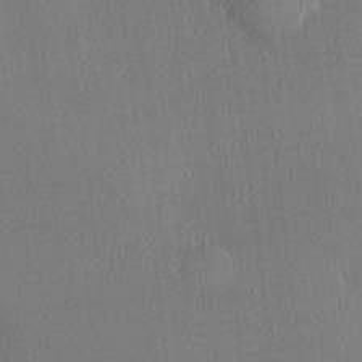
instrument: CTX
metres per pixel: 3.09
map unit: Hve
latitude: 19.1403
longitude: 149.6533
